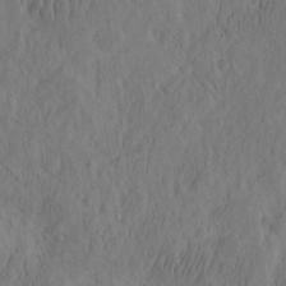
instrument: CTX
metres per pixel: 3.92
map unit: eHh
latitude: -2.5006
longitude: 16.5952
